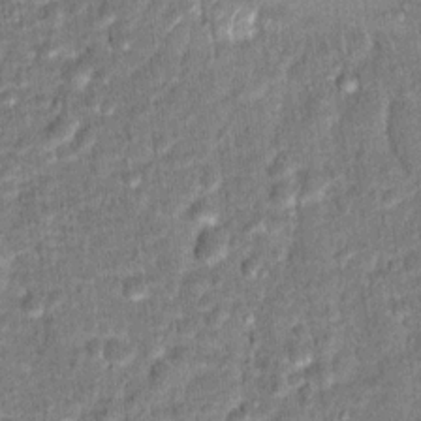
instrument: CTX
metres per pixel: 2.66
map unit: Hto
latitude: 15.1781
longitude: -38.6679
